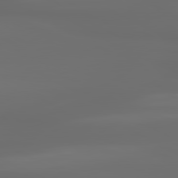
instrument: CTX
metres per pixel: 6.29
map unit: lApd
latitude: 80.6490
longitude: -136.2145
